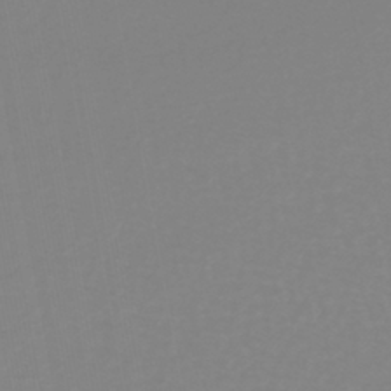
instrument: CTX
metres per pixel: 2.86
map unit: lHb
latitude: -41.4643
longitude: 63.6155
